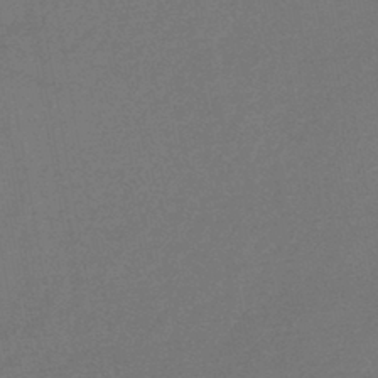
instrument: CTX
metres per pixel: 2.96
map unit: lHb
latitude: -42.6140
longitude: 73.6911
